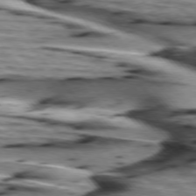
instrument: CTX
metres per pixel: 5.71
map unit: lApd
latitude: 75.4238
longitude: -73.1593
